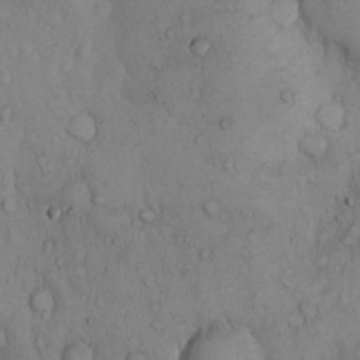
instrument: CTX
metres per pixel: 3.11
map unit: Hto
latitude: 9.8961
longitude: -57.7071
